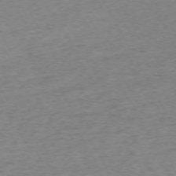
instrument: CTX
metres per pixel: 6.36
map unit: Ap
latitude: -72.3306
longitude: -69.8017
